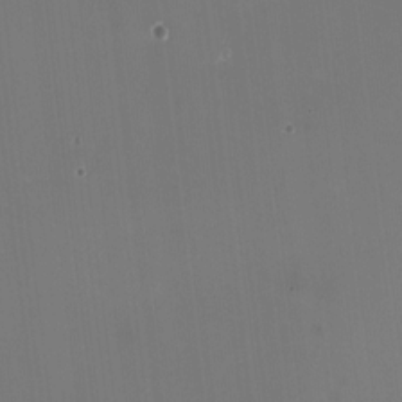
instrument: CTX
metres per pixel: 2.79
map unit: HNhu
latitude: -2.1983
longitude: -3.3481
